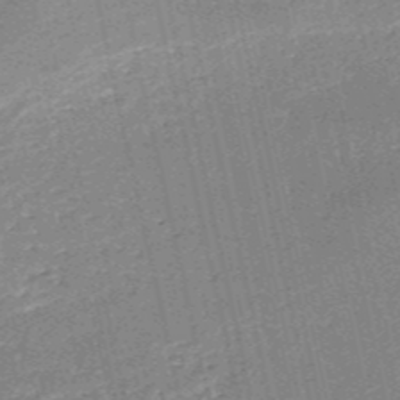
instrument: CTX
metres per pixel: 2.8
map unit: HNb
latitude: -53.6532
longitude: -40.4978
